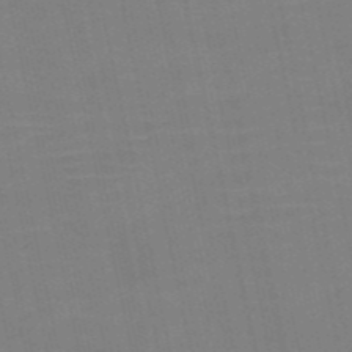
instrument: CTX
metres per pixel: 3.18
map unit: HNb
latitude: -52.4629
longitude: -47.3671
